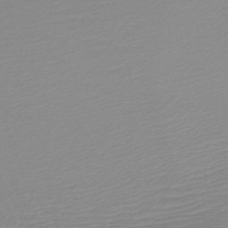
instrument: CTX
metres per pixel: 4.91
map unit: HNb
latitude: -45.5021
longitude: -43.9528
